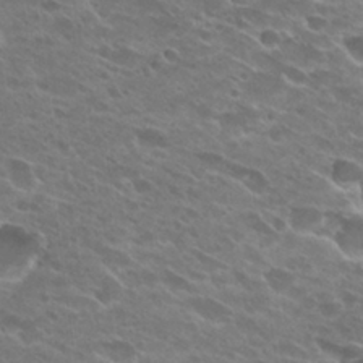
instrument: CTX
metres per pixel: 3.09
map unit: Hto
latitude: 26.8191
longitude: -42.2523
